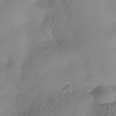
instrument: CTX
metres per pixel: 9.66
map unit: Nhe
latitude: -35.0675
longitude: -143.8395
